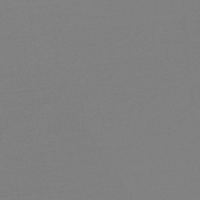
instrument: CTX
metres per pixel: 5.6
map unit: lHb
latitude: -48.2929
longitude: 65.5777
